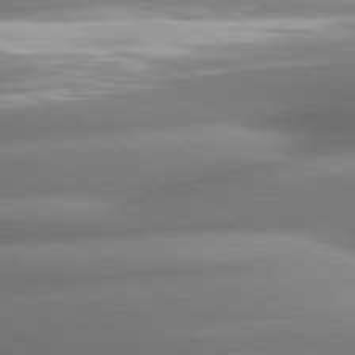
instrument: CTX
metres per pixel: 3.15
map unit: lApd
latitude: 80.6113
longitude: -161.2159
